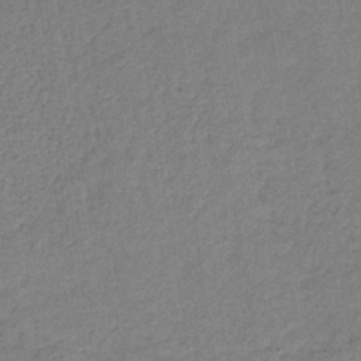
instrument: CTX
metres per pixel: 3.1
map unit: lHb
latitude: -37.7477
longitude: 59.7477
